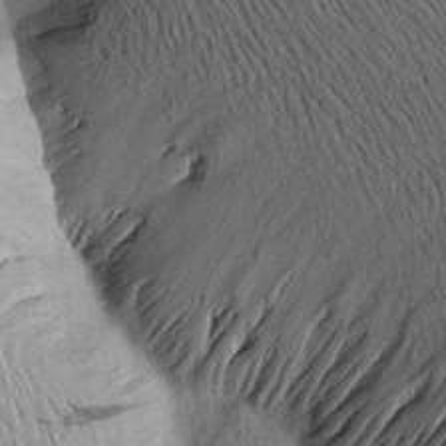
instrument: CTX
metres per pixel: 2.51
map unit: Aa
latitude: 18.6301
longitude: -145.2537
